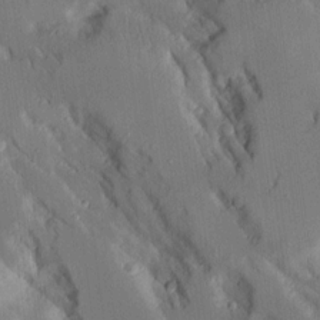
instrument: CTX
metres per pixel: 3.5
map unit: Aa
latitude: 11.4238
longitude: -125.7260
